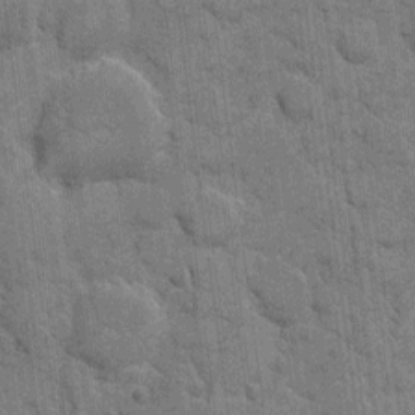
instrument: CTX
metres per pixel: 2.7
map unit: eHh
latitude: 10.4790
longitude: -64.9514
